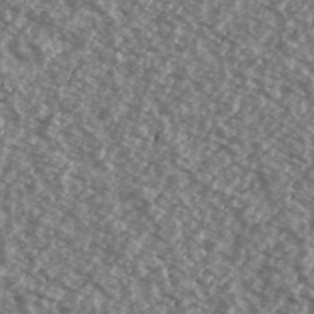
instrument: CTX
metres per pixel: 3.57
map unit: Ave
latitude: 39.7827
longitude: -111.4238
